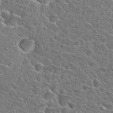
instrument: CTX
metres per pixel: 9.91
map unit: Hto
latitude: 24.8757
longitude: -46.9703
